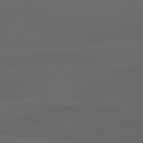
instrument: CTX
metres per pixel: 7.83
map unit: lApd
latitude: 80.2711
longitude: -93.3103
